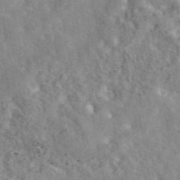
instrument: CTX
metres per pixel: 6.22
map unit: eAb
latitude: 44.9513
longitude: 116.9163
